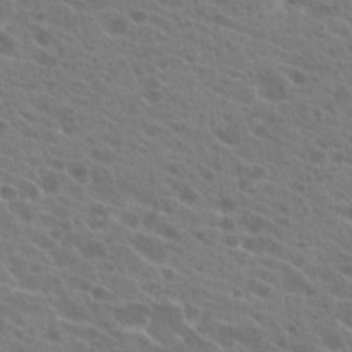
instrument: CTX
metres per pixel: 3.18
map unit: Hto
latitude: 22.9325
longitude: -39.1781
